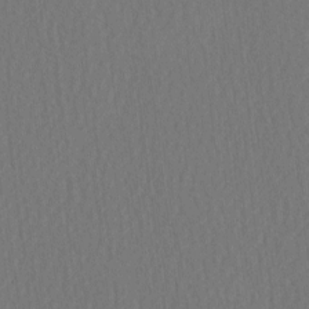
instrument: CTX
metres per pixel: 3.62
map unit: HNhu
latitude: -3.2186
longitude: 13.1431
